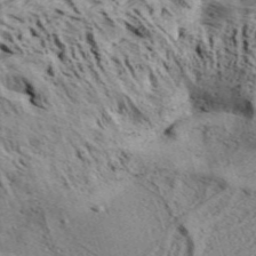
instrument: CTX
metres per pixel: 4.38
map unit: Aa
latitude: 32.4223
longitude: -137.1970
